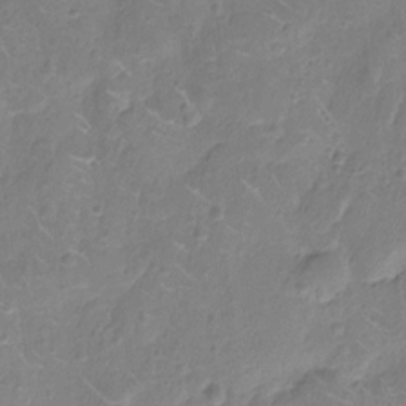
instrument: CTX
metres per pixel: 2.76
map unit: Nhu
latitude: -10.6330
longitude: -21.7639
